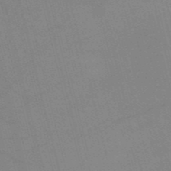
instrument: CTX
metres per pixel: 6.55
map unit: HNb
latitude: -52.8030
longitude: -46.8191
